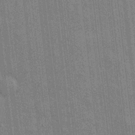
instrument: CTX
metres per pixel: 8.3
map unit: eHh
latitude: 5.3671
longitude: -74.5546
